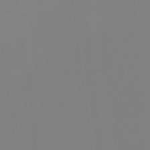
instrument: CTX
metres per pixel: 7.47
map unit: eHb
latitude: -30.5007
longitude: 62.3117
